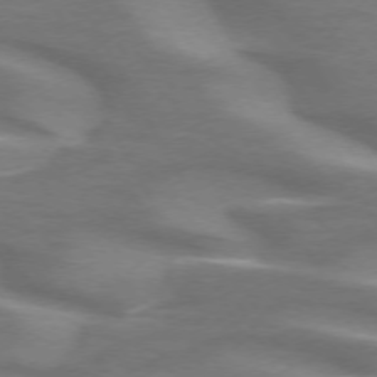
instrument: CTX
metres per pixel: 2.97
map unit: lApd
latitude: 72.2145
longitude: -50.3467
